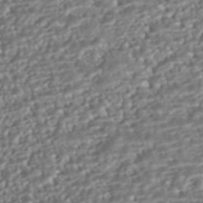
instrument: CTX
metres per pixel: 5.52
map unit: HNhu
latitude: -43.2564
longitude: 100.2172
